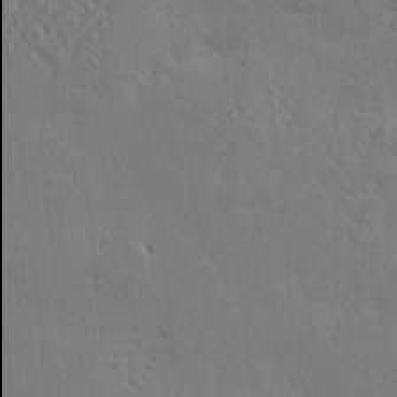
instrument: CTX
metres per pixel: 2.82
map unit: eHh
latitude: 2.3089
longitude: -77.9906
